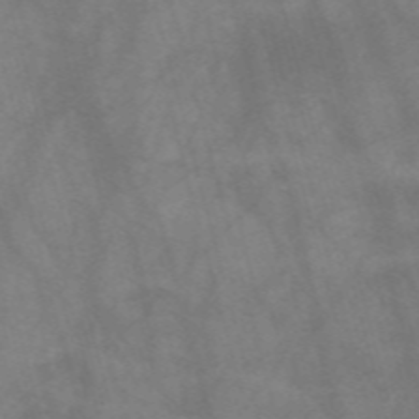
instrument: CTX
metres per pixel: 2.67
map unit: Nve
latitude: -58.6896
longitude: 64.1039
